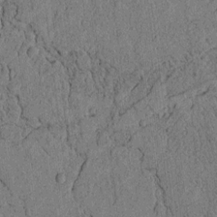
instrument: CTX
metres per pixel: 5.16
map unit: lAvf
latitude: 3.9906
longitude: 158.4440
